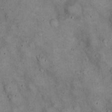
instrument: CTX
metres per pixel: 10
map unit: eHh
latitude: 22.1200
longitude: -60.9513
